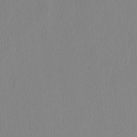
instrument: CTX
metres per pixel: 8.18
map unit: HNhu
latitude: 1.4615
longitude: -6.1767
